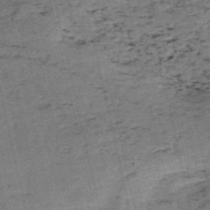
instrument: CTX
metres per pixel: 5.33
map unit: HNb
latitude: -54.3306
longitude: -47.1781
